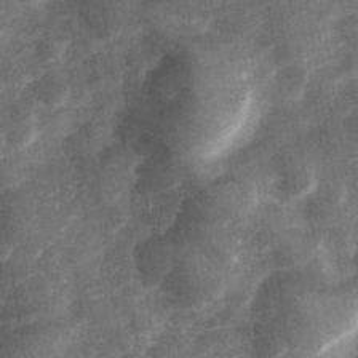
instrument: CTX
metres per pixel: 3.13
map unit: Hve
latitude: 33.1970
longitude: 151.4076
